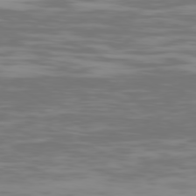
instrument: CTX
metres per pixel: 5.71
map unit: Ap
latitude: -79.4832
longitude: -102.9325
